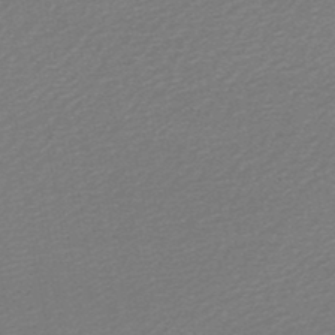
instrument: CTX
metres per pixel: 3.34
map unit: lHb
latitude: -47.0675
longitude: 57.9745
